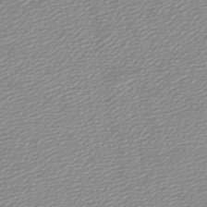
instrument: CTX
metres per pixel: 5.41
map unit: lHb
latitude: -46.3117
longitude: 67.1242
